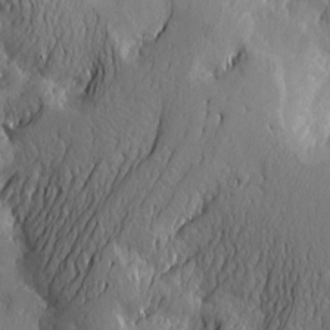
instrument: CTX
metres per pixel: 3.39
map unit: Htu
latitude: -2.0849
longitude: -176.9325
